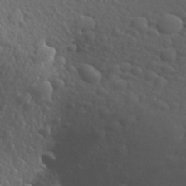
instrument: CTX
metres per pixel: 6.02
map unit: Aa
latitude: 29.4048
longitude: -139.9528
